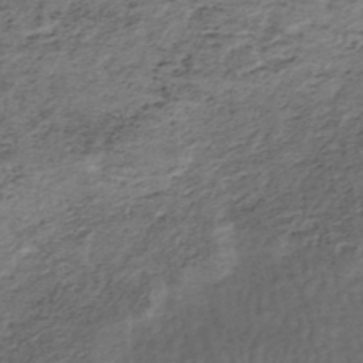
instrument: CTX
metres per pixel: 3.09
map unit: Nhe
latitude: -47.3698
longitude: -171.3104
